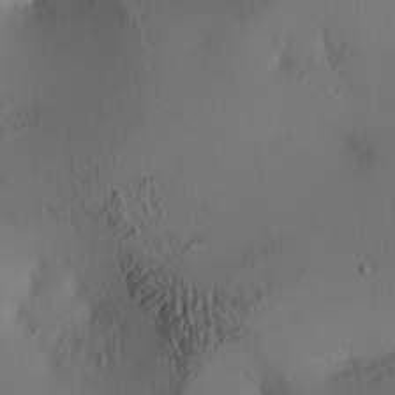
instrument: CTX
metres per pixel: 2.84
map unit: lAa
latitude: 4.2522
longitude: -114.8568
